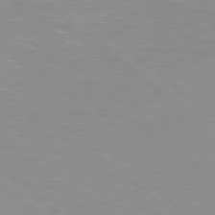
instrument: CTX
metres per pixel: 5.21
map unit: Hpe
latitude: 78.5168
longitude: -150.7813
